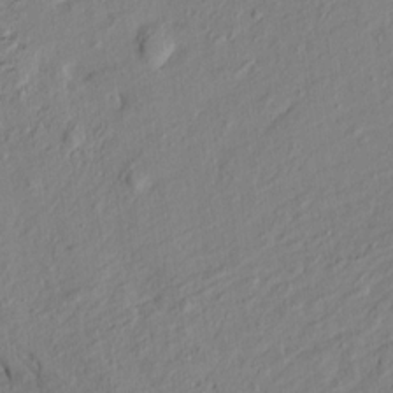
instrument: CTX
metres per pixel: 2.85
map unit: Htu
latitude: -8.7652
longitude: 177.8233
